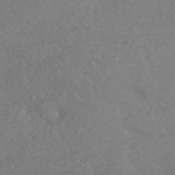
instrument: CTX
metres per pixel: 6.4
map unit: HNhu
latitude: -44.1606
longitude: 93.0108
